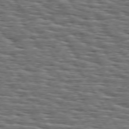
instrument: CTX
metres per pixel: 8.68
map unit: Hpe
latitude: 73.9717
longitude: -138.0444
